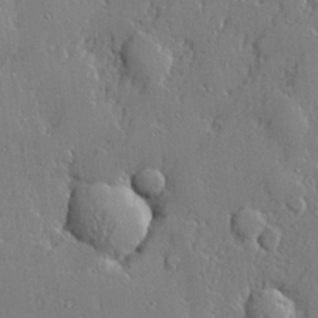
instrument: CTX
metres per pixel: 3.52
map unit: lHvf
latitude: 21.5749
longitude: 143.3131
